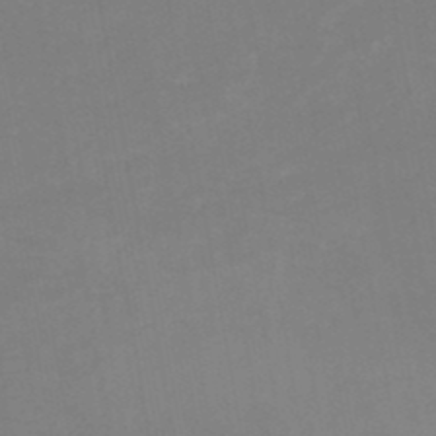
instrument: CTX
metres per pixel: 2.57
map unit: HNb
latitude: -48.6897
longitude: -44.8569
